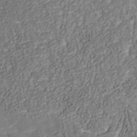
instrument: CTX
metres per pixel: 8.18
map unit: Nhu
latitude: -39.0298
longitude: -85.6883
